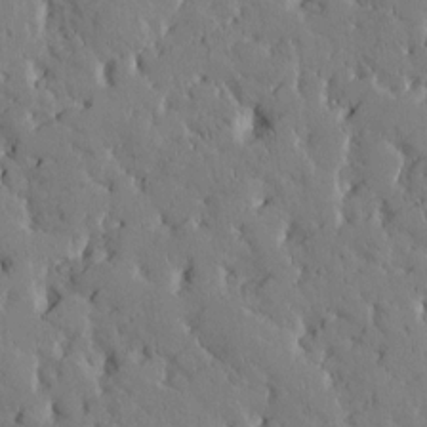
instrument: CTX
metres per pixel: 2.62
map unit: Htu
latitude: -2.6707
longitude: 175.6910
